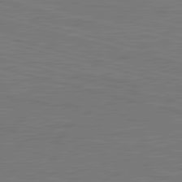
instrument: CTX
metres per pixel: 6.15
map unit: lApd
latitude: 79.9906
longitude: 120.5007
